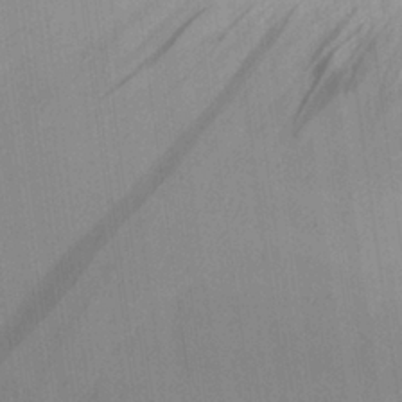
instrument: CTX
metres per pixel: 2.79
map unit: Aa
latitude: 25.5560
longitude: -143.3671
